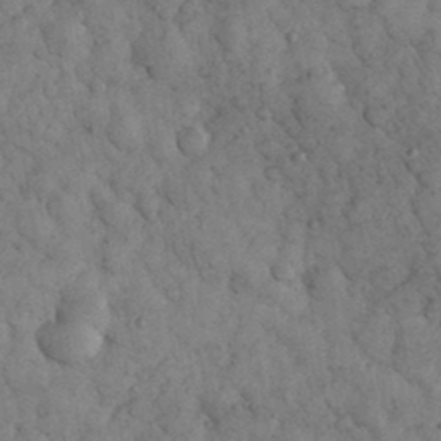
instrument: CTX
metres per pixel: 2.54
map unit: eHh
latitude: 33.3104
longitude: -68.4790
